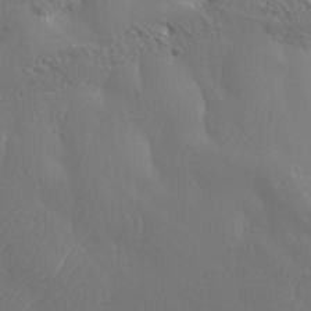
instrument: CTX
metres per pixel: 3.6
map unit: Aa
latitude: 34.0255
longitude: -134.2900
